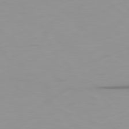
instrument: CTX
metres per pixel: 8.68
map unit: Ap
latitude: -79.2565
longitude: -69.1781
